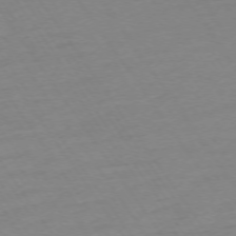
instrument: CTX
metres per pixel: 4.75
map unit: Ap
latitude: -74.0661
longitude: -80.9892
